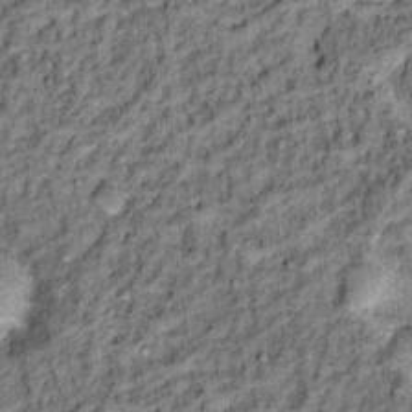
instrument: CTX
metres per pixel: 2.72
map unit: Hto
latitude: 15.0459
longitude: -35.8394
